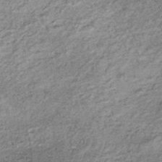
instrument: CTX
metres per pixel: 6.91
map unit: lHb
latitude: -36.8408
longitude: 65.9556
